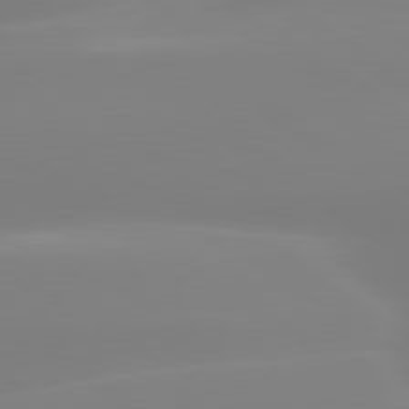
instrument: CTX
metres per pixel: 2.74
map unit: lApd
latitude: 79.9528
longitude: -136.3845
